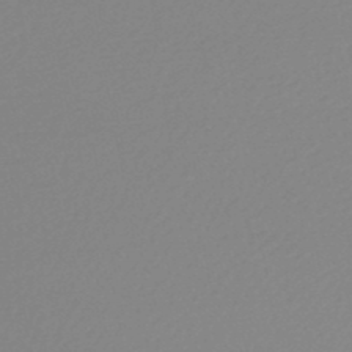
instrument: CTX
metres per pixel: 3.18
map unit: lHb
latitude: -48.1039
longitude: 65.3132
